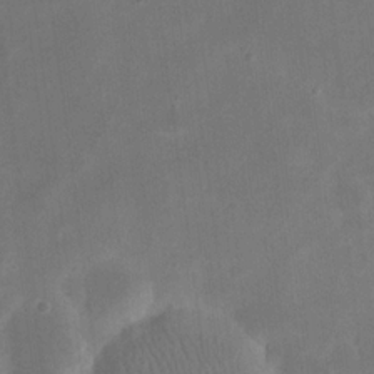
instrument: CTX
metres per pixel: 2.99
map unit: eHh
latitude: 20.1767
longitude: -70.5923
